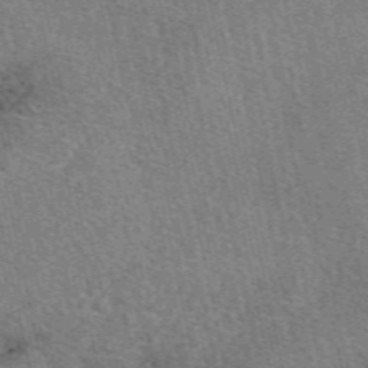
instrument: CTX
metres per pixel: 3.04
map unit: eAb
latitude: 50.1577
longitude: 107.5399
